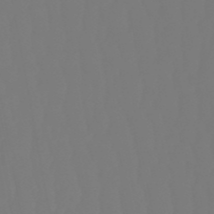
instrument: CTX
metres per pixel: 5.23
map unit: eHb
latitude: -50.8975
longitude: 74.8975
